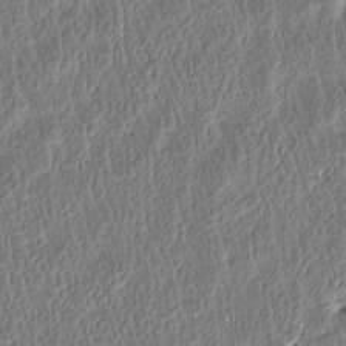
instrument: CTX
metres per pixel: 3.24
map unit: Htu
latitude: -3.6154
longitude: 176.1606
